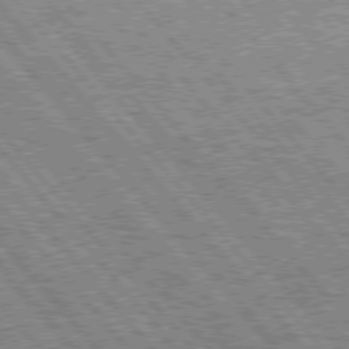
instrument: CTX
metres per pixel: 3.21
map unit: Hpe
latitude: 75.5560
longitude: -126.1200
